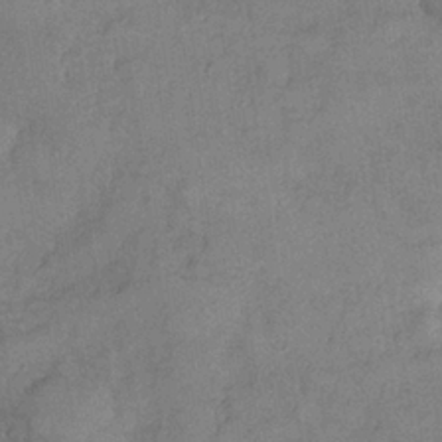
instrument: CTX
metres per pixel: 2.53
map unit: Nhe
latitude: -36.5007
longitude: -176.9325
